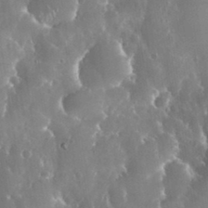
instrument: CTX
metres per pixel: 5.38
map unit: eHh
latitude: 34.5545
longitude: -57.7827
